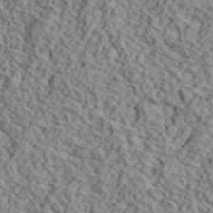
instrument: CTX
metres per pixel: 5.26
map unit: lHvf
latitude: 40.8191
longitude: -87.7638
